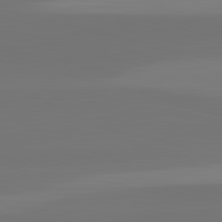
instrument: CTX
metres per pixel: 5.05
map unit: lApd
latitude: 82.8946
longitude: -137.6316
